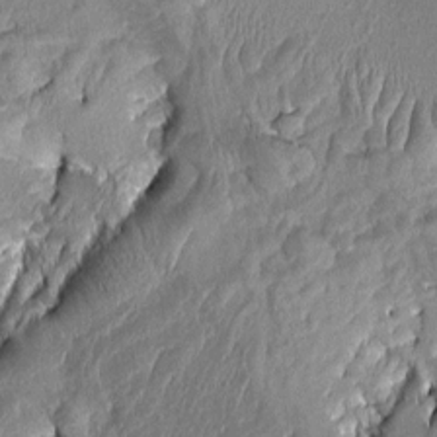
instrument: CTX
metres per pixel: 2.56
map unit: Aa
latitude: 7.5371
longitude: -129.3104
